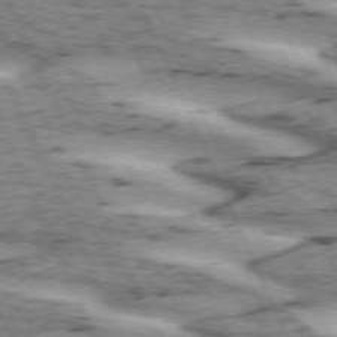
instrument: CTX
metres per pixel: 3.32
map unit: lApd
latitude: 72.6491
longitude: -54.1956
